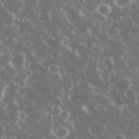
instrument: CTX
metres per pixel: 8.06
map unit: eHh
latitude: 34.6112
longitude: -60.4034
